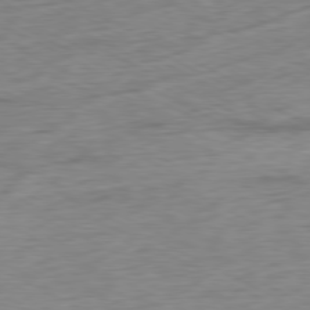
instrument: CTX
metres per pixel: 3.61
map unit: Ap
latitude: -80.1984
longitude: -82.1955
